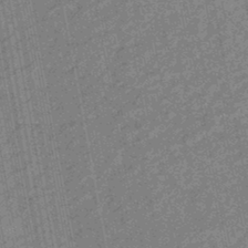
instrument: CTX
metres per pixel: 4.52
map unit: eHb
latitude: -44.6707
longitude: 89.0108
